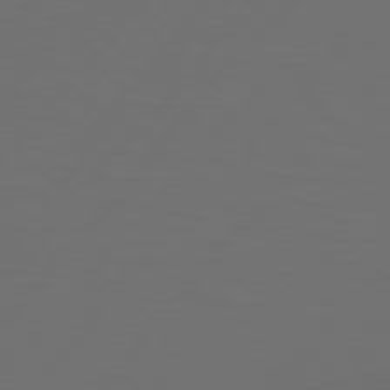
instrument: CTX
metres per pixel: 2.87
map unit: Hpe
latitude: 75.3671
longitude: -128.5168
